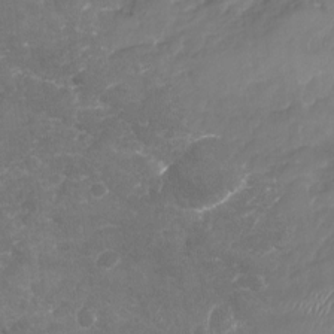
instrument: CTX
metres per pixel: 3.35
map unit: Nhu
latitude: -18.7841
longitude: -57.4237
